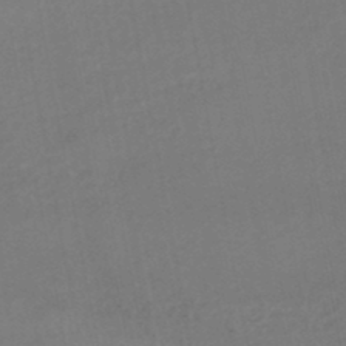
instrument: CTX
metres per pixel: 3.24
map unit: HNhu
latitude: -47.4076
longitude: 97.0298
